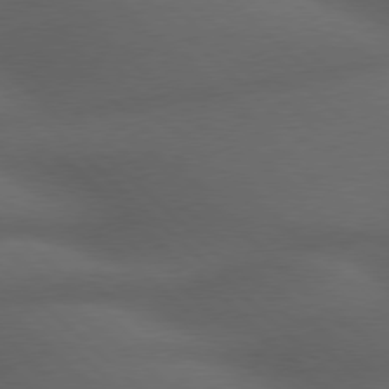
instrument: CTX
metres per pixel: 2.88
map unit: Hpe
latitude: 77.5560
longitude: -150.3089
